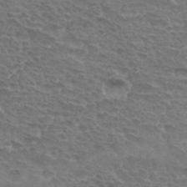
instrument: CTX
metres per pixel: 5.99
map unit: Hto
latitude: 34.0255
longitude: -44.6868
